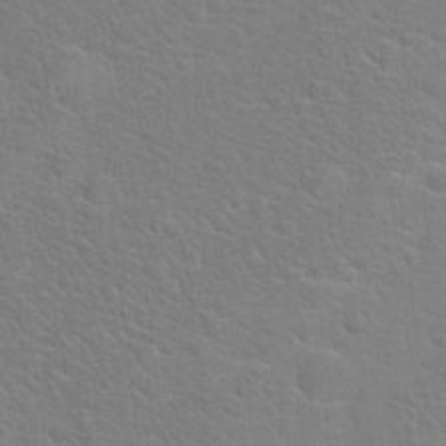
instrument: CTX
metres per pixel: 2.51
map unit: Hto
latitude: 19.1025
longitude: -44.0444
